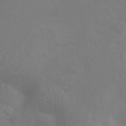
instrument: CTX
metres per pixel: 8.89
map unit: Nhu
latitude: -8.3495
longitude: -41.0458
